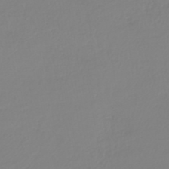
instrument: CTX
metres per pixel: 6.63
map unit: HNb
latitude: -45.9556
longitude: 54.7652
